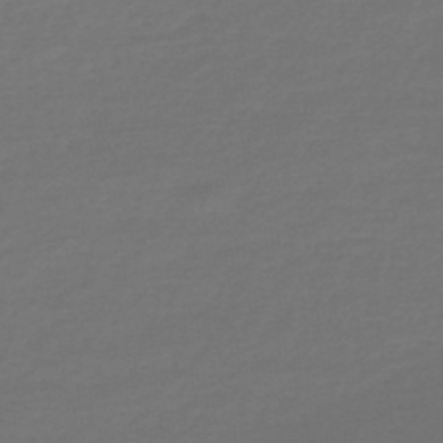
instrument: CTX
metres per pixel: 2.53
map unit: lHb
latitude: -47.6533
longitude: 65.7856
